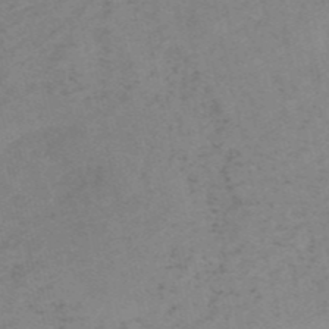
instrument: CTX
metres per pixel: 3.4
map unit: HNb
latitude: -54.0850
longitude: -42.3656
